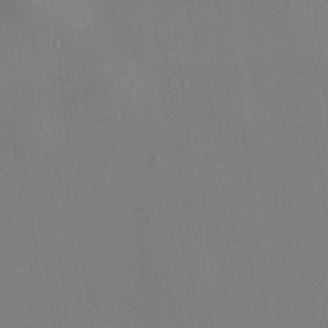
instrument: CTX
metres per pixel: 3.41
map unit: HNhu
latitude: 8.2334
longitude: 15.0865
